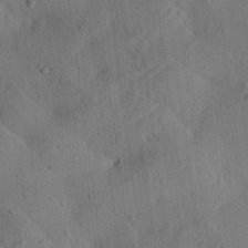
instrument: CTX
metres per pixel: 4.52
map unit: Aa
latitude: 24.8569
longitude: -143.3104
